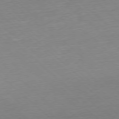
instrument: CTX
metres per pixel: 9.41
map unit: Hpe
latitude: -77.8611
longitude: 14.0661
